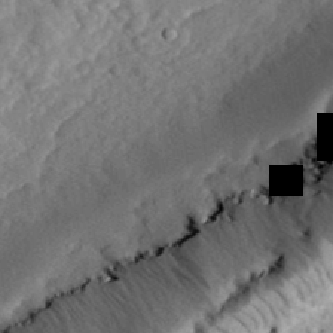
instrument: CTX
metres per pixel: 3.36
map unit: eHh
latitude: 35.9906
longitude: -79.2348
